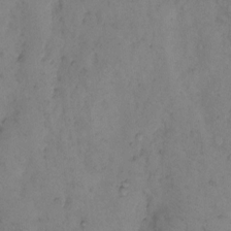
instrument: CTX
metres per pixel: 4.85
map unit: eHh
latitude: 9.8017
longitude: -62.4790
